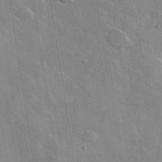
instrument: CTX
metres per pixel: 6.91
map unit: lHvf
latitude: 35.3859
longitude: -92.0444
